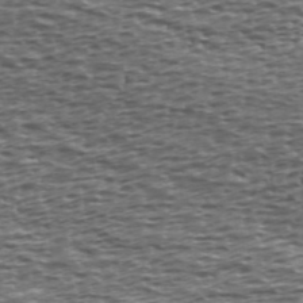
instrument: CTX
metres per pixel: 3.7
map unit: Ave
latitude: 39.8583
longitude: -112.8569
